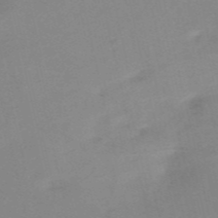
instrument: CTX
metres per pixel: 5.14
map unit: HNb
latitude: -54.6708
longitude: -45.7449
